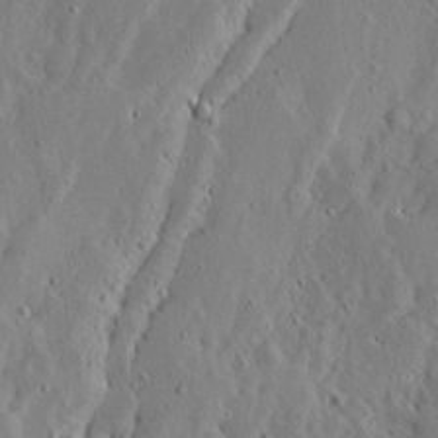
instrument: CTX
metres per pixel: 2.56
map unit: Ave
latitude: 13.3104
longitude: -136.5924
